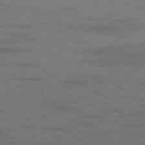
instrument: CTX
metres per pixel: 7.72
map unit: Hpe
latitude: -78.0283
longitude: -20.0255
